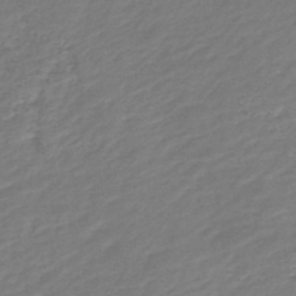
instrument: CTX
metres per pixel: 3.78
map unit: lHb
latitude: -46.3117
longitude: 73.5966
